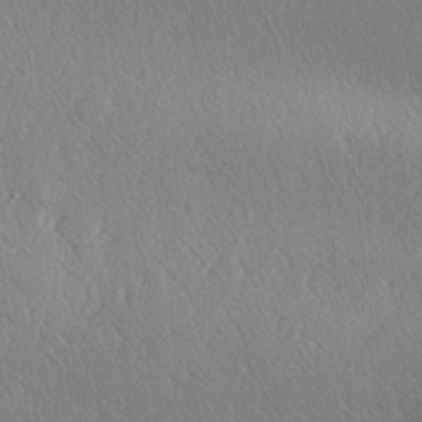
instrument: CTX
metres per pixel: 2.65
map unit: lAa
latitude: -6.8975
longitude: -124.8191
